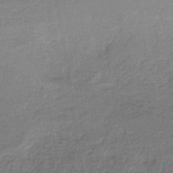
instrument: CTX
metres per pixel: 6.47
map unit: HNb
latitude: -33.3321
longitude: 54.1984
